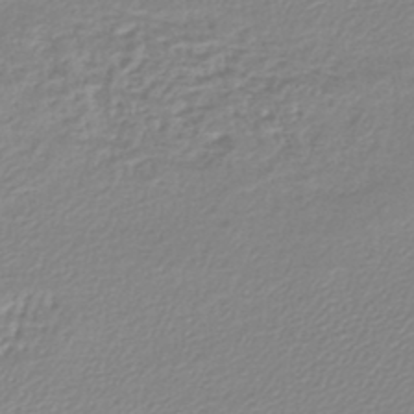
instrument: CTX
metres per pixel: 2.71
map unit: lHb
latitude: -44.1984
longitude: 61.4077
